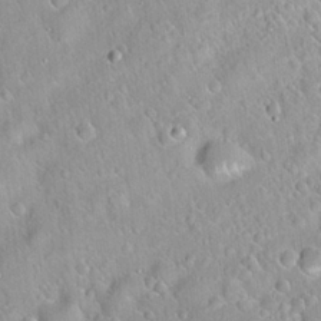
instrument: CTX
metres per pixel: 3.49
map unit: Hto
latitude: 21.0270
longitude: -52.8569
